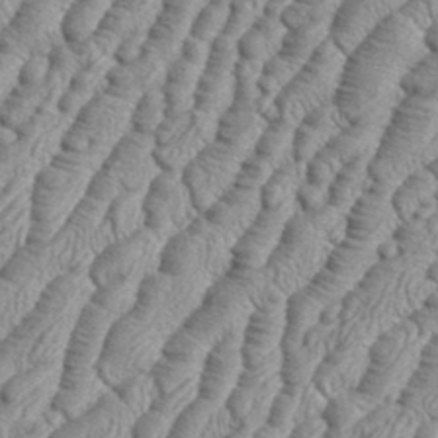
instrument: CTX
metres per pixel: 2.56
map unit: eHh
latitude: 36.7435
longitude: -137.1026
